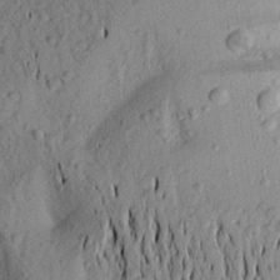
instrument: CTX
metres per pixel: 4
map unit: Aa
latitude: 21.9339
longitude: -148.2145
